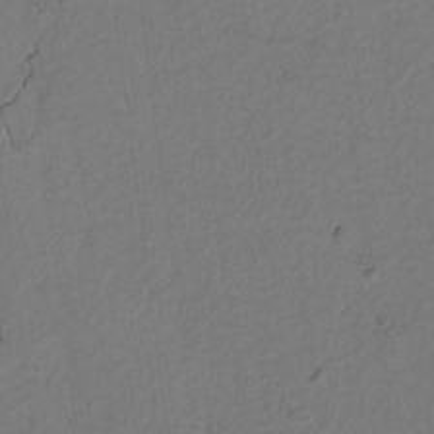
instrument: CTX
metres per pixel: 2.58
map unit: lAvf
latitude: 9.1592
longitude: 165.9367
